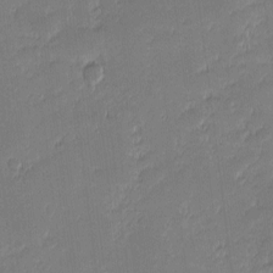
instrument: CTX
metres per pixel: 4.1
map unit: eHh
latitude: -1.8234
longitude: -83.2725
